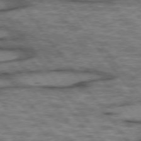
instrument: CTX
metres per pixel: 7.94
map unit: lApd
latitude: 75.3104
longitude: -48.3467
